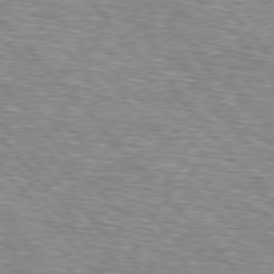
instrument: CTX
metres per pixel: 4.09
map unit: lApd
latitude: 76.8191
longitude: -74.4034
